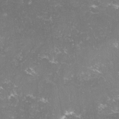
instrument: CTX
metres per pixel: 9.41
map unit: lHvf
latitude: -14.4440
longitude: -99.0269
